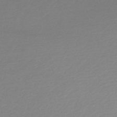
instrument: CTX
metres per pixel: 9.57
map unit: lHb
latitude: -47.6722
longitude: 60.6518
